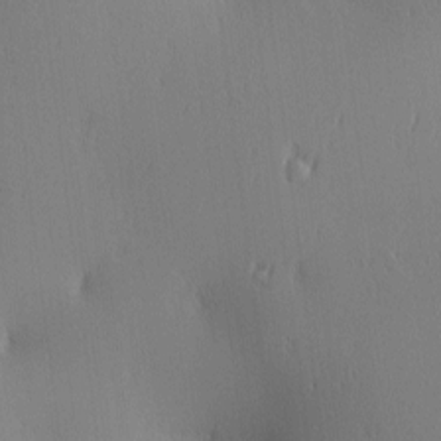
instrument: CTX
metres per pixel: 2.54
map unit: lAa
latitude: 1.7638
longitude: -116.8191
